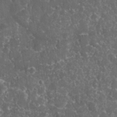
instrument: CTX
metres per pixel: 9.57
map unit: eHh
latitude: 33.3671
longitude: -62.7058
